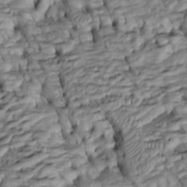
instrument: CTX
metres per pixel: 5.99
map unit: Htu
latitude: -6.1039
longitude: 154.4629
